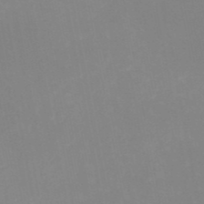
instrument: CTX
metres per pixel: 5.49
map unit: HNb
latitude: -51.1053
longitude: -52.1011
